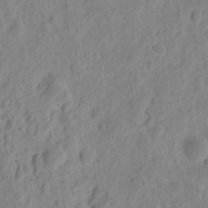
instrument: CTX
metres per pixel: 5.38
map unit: eHh
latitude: 9.6694
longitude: -74.2900
